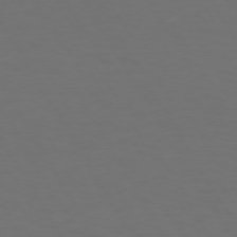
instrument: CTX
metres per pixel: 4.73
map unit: Hpe
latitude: 72.0444
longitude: -126.6302
